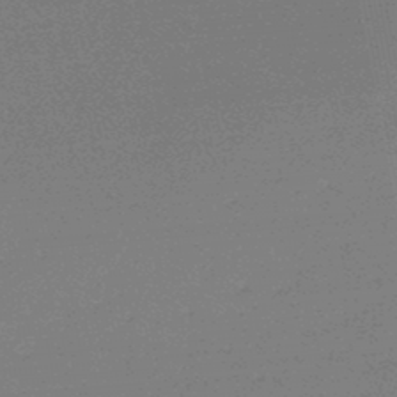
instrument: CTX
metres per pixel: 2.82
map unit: lHb
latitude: -46.1605
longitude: 58.0283
